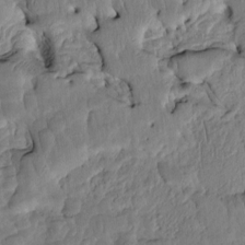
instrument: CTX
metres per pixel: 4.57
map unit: Htu
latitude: -3.3509
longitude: 152.1228
